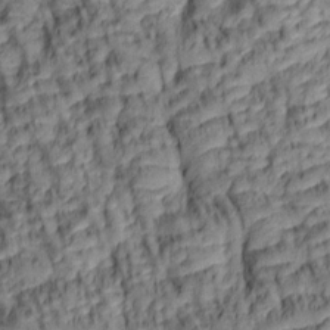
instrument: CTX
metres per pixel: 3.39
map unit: lAa
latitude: 6.0444
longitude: -115.8772
